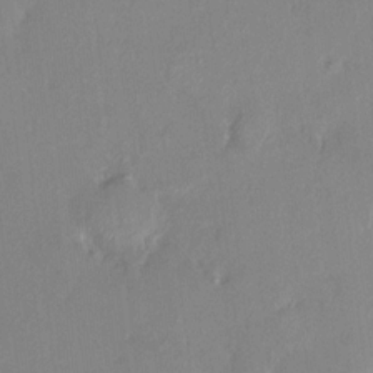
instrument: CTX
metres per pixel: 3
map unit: HNhu
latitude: 6.8002
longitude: 0.7464
